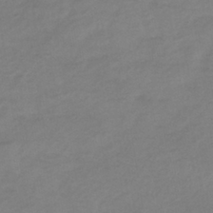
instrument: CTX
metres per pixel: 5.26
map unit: lHb
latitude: -38.1417
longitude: 70.6519
